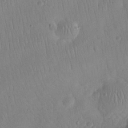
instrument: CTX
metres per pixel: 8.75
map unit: eHh
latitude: 25.1781
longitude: -66.1766
